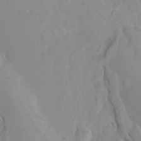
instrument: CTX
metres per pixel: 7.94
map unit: Htu
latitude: -5.1242
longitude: 138.2551
